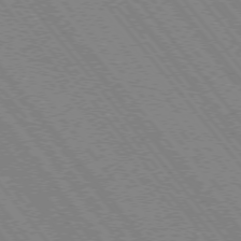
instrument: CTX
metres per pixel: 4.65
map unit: Hpe
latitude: -75.8045
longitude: -13.7828
